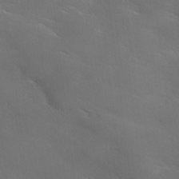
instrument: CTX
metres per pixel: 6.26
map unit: Ave
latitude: 0.6301
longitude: -114.4034
